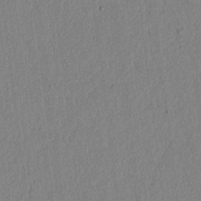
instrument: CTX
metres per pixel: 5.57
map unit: lAvf
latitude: 6.7624
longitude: 168.8786
